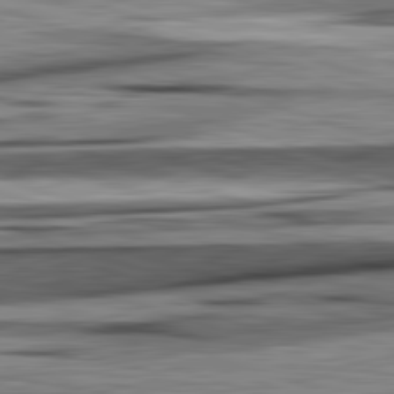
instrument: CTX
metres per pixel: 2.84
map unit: lApd
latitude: 82.5923
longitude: 160.4440
